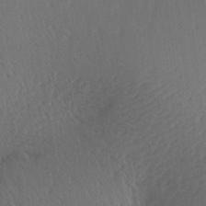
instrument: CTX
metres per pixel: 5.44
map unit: Aa
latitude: 27.6505
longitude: -137.2159
